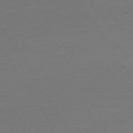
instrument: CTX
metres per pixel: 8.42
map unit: Ap
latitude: -75.1809
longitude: -68.4223
